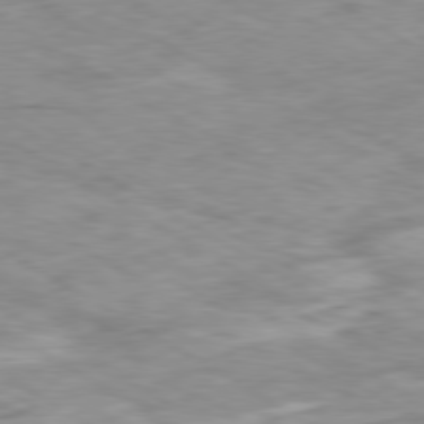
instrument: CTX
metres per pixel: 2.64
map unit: Ap
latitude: -80.3118
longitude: -74.5357
